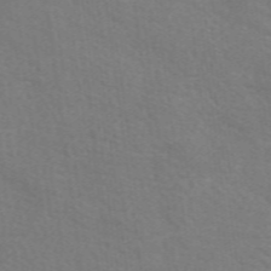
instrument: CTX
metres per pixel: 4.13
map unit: eAb
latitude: 50.5734
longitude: 113.0864
